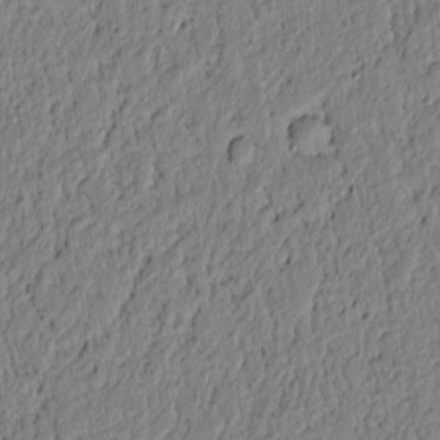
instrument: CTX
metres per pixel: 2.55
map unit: lAvf
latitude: 5.8205
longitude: 164.1984
